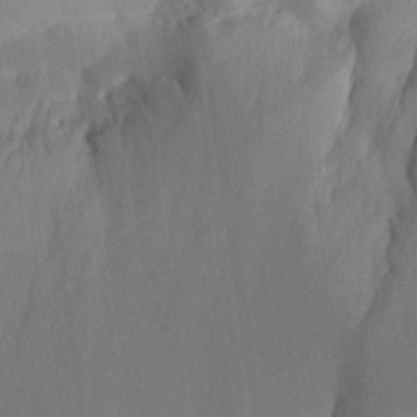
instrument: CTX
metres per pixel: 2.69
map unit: Aa
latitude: 25.5938
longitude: -128.7057
